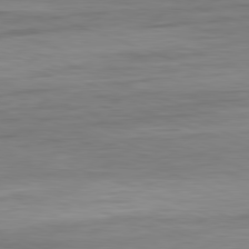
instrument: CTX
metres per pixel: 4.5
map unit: Ap
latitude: -81.5210
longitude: -79.6883
